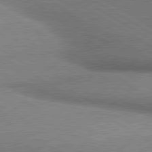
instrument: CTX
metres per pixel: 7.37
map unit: lApd
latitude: 80.4412
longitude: 164.4818
